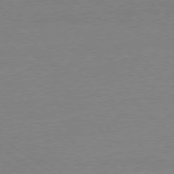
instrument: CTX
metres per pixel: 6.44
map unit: Ap
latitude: -78.8597
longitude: -97.8205
